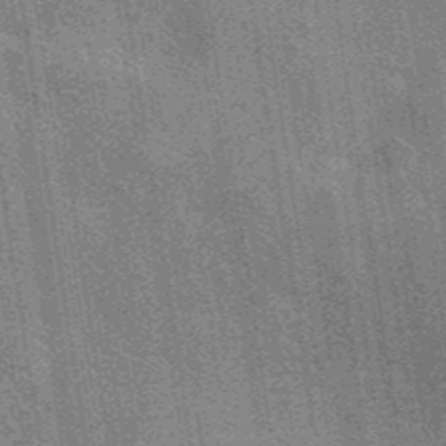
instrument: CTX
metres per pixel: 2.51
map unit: eAb
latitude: 40.4034
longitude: 107.1242
